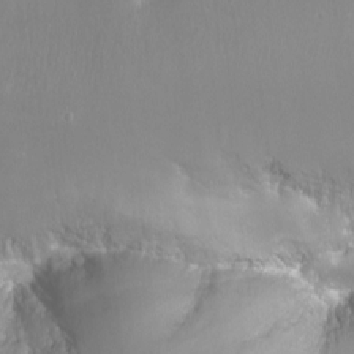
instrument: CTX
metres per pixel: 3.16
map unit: Nhu
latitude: -12.4062
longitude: -67.7071
